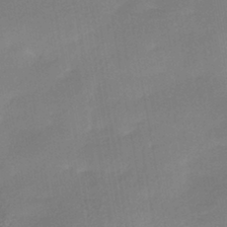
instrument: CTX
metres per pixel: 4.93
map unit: HNhu
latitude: -42.8785
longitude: 91.4455
